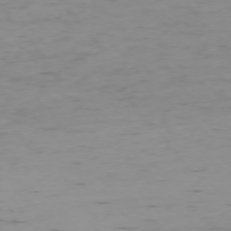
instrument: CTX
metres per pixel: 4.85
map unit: Ap
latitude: -75.0298
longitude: -79.1403
